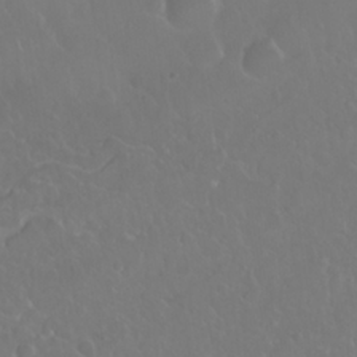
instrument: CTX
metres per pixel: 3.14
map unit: Nhu
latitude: 24.2711
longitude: -63.0081
